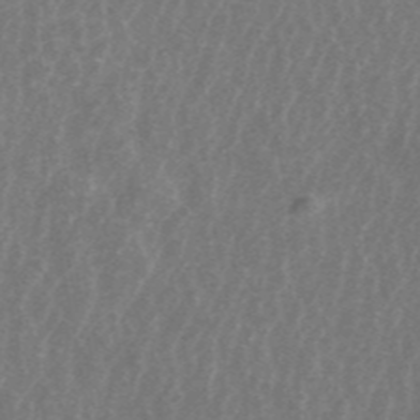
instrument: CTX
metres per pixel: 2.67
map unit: ANa
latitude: 44.7813
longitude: 25.1053
